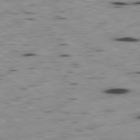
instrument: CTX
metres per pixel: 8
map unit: Ap
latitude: -80.0283
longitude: -101.2915
